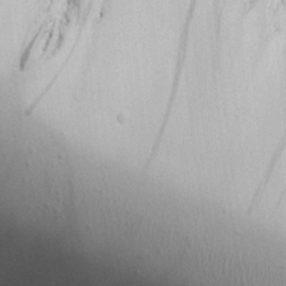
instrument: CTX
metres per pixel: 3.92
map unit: lAvf
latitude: 16.5735
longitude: -125.8016
